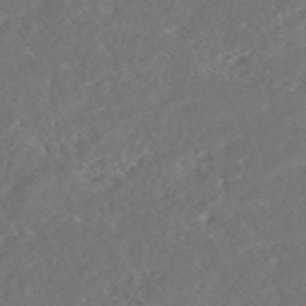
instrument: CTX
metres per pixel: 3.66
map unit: HNhu
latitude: -45.6722
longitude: 100.6896
